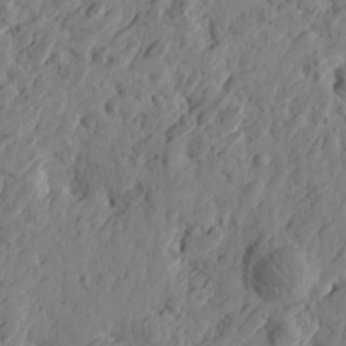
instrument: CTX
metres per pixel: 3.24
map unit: Htu
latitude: -2.0849
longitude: -178.5924
